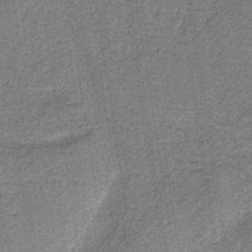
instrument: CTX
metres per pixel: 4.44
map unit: HNb
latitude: -37.7288
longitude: 54.3117
